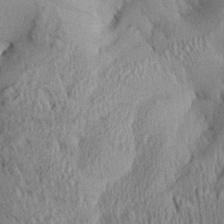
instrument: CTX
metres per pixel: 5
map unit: Aa
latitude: 28.1955
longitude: -136.1200
